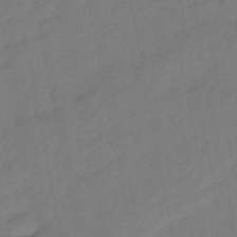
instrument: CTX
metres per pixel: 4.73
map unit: eHb
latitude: -46.9541
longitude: 80.9920
